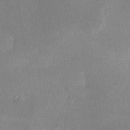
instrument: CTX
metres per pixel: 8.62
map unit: Nhe
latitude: -29.1998
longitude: -110.5735
